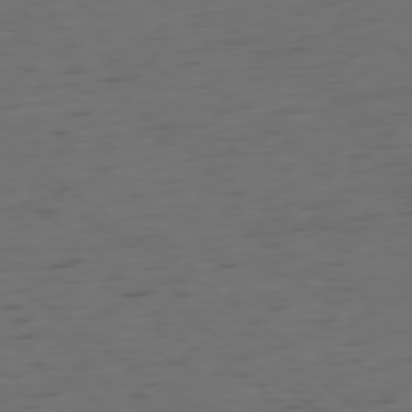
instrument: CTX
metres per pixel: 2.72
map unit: Ap
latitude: -79.2565
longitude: -59.2726
